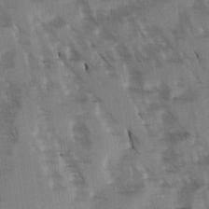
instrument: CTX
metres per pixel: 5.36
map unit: Ave
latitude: 0.1766
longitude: -110.7435
